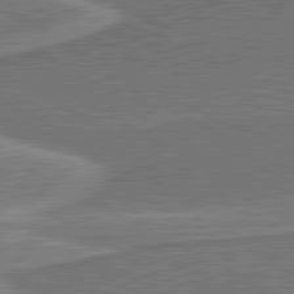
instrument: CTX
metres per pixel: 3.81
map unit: lApd
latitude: 81.1403
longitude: 142.1227
